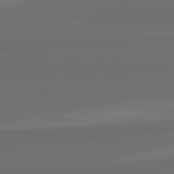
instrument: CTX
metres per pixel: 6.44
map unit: lApd
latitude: 82.3845
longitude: 163.6722
